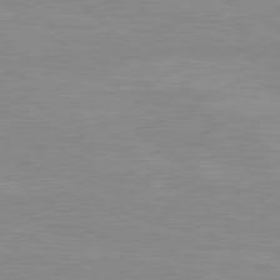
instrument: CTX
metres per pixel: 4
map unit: lApd
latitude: 80.7057
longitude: -172.1010
